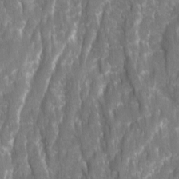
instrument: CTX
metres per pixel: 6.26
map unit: Ave
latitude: 15.9717
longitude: -134.0633
